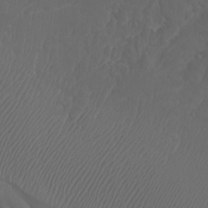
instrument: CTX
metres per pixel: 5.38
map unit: Htu
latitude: -7.8800
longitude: -65.7261
